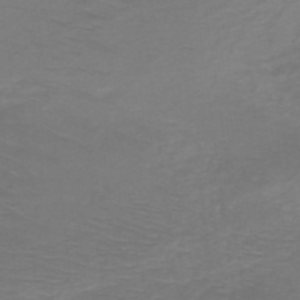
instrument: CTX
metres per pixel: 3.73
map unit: HNb
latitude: -48.9164
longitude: -45.7260
